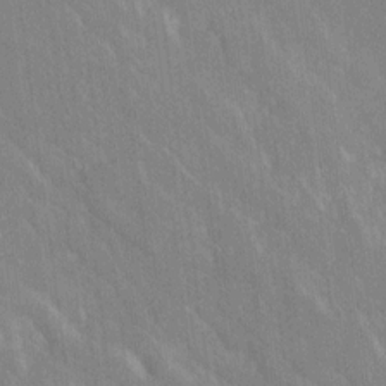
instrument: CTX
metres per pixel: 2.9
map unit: Ave
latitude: 19.3103
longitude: -136.3656
